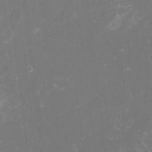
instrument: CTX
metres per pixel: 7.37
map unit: HNhu
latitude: -1.5399
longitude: -5.7827
